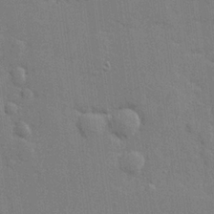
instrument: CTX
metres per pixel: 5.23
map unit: lHvf
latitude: 23.7638
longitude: 142.5384
